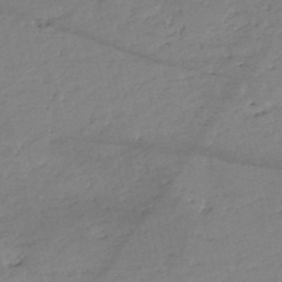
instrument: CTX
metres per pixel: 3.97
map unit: eHh
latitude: -51.7666
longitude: -24.1199
